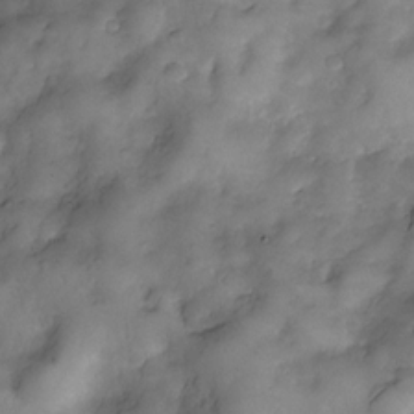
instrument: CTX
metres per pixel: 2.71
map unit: Nve
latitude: -26.6896
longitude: -148.6679
